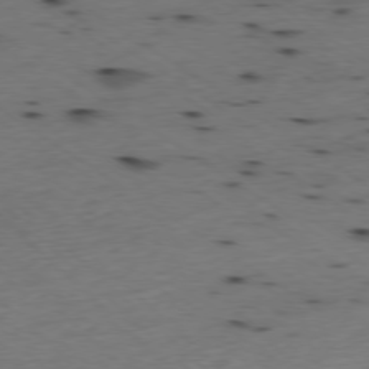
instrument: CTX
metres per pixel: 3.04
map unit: Ap
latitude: -77.9556
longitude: -71.4048
